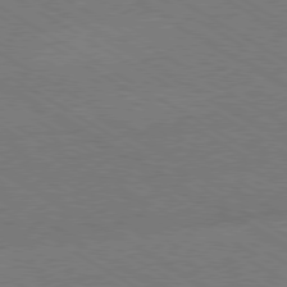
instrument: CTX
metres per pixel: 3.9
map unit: Hpe
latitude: -80.5385
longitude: 19.5210
